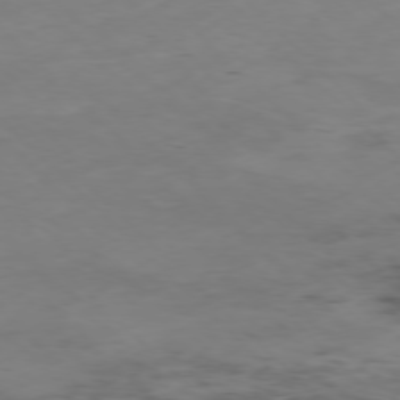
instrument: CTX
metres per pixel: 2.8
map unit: Hpe
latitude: -77.3321
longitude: 11.6155
